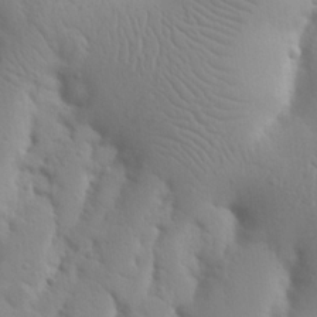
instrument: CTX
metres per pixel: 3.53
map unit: Nhu
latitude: 21.0270
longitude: -73.9151
